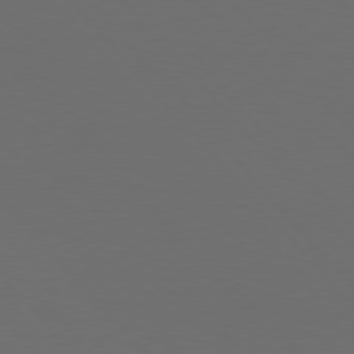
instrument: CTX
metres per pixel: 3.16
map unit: Hpe
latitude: 76.8569
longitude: -166.5734
